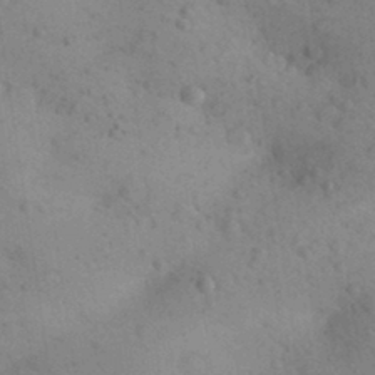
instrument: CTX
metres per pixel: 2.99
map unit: Aa
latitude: 31.8962
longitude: -146.6869
